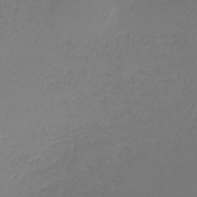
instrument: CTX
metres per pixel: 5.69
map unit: lHb
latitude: -40.9353
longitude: 72.5007
